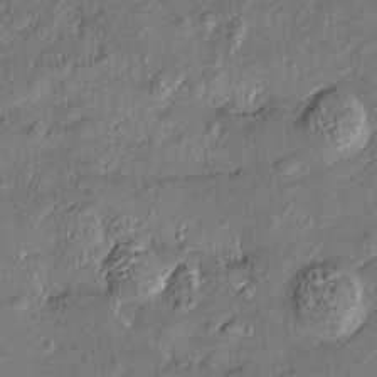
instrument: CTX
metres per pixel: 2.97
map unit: Htu
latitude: -7.8233
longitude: 176.9920
